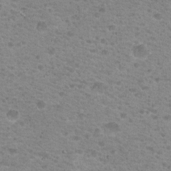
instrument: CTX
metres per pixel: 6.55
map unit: Nhu
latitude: 18.7246
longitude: -31.0837
